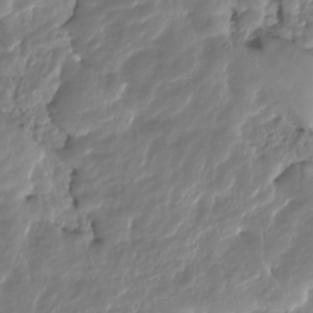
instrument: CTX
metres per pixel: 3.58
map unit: HNhu
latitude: -25.1620
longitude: 50.7652
